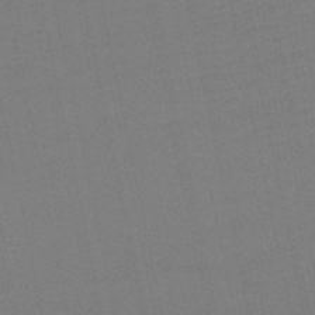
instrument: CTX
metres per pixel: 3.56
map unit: eHb
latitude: -49.8989
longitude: 72.9541
